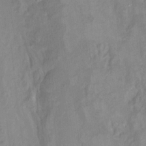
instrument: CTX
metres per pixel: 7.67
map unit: Hto
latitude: 7.4615
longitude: -36.3279
